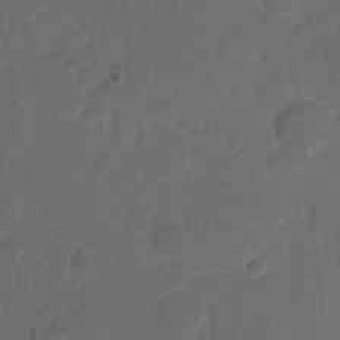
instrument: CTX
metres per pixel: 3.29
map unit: eHh
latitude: 5.6127
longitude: -65.4615
